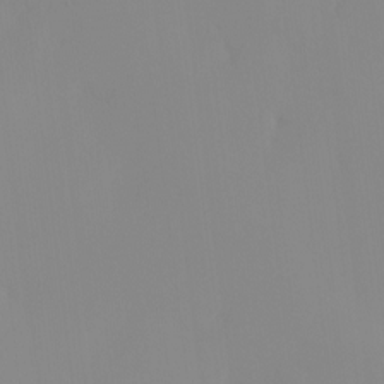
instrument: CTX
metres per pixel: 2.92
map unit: eHh
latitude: -4.0472
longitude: 16.5007
